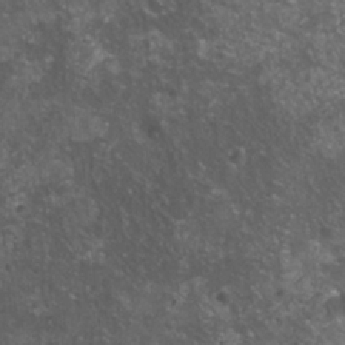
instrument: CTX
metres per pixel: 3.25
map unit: HNhu
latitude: 1.7260
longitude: 4.0850
